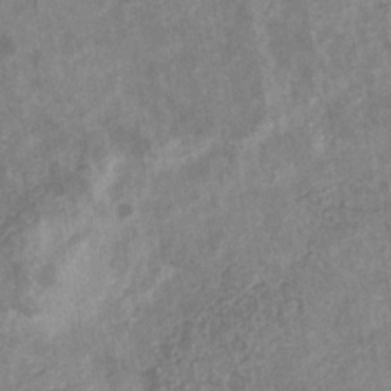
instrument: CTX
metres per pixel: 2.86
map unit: eHb
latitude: -31.4832
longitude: 72.3117
